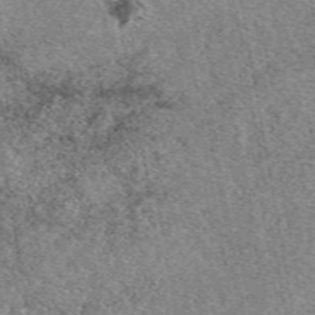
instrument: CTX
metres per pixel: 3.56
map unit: eAb
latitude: 49.1781
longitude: 109.0864
